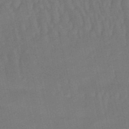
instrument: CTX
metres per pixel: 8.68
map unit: eHb
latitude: -50.5952
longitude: 73.1431
